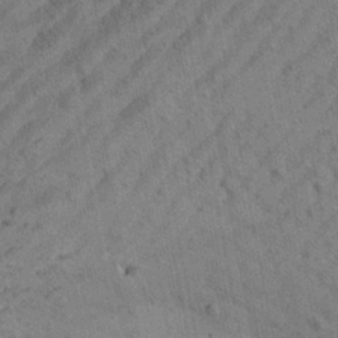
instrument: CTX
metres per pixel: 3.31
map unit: Aa
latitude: 22.3467
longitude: -143.1403
